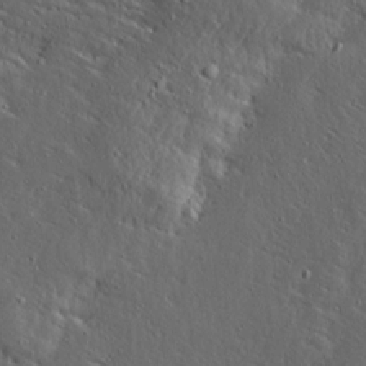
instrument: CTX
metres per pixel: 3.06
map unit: Ave
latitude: 14.3657
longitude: -138.2333
